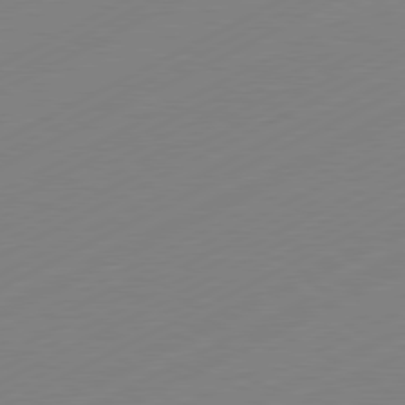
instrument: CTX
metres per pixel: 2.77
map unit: Hpe
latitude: -81.5966
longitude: 13.1242
